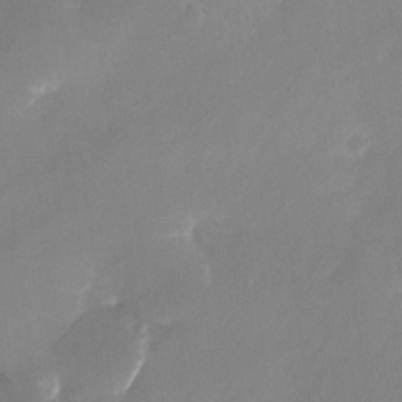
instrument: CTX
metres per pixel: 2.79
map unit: Nhu
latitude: -24.8219
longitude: -70.8758
